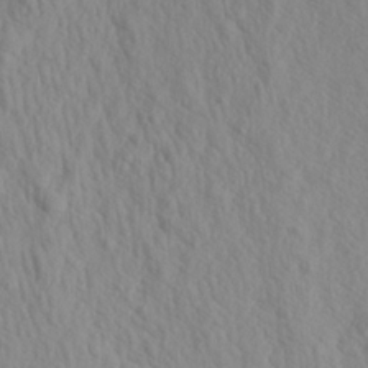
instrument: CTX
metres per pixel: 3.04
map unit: Aa
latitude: 20.3845
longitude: -143.4616
